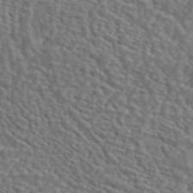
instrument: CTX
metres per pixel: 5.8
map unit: ANa
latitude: 44.6679
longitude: 28.4440
